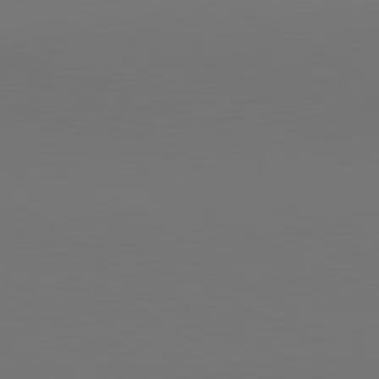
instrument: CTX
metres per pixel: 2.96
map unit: lApd
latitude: 80.3467
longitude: 155.4455
